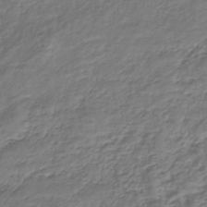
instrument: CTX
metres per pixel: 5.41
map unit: lHb
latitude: -39.8989
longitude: 71.6722
